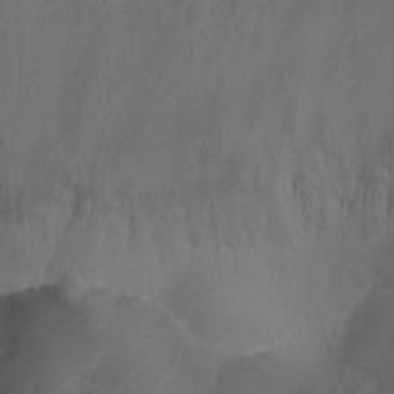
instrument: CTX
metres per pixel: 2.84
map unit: Aa
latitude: -13.1998
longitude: -68.5735
